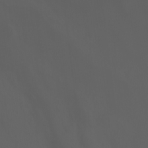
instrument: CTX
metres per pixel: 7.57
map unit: Ht
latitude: -1.1243
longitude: -46.3090
